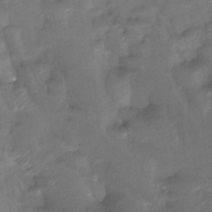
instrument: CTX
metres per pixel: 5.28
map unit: Htu
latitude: -14.4251
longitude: -45.5371
